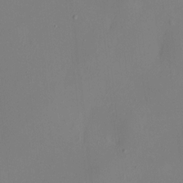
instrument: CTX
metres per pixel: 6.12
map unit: HNhu
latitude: 7.8583
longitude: 12.0472
